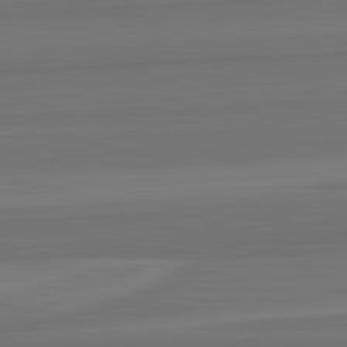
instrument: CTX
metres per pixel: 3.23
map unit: lApd
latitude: 82.7813
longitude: 168.0094
